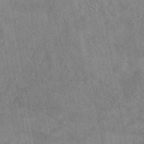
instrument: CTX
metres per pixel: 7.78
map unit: eAb
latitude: 42.5924
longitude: 109.5966
